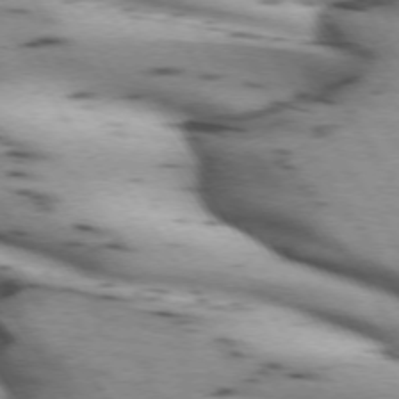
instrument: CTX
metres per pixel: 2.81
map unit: lApd
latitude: 72.2334
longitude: -53.2915
